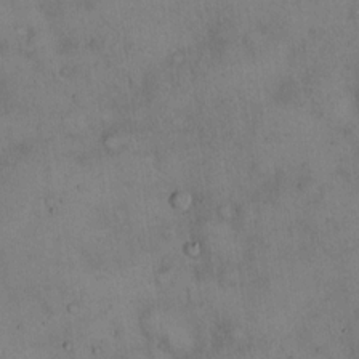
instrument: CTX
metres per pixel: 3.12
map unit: Hto
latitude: 14.9136
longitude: -60.1200
